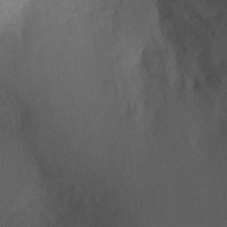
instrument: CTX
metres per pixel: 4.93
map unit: Ht
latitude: 2.4412
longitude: -27.3671
